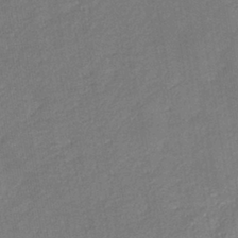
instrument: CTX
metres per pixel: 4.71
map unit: eHb
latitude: -34.0472
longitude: 74.2929
